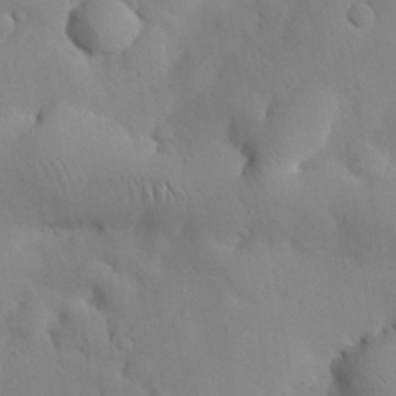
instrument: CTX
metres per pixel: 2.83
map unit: Nhu
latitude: 26.7624
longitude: -72.4790
